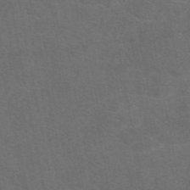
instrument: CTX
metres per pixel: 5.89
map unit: eAb
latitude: 47.8962
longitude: 116.6329
